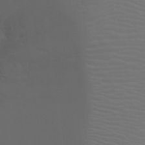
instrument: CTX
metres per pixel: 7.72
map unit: Ht
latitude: -2.9919
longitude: -19.1025
